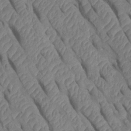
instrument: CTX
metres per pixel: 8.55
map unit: Htu
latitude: 0.8947
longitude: 147.5966
